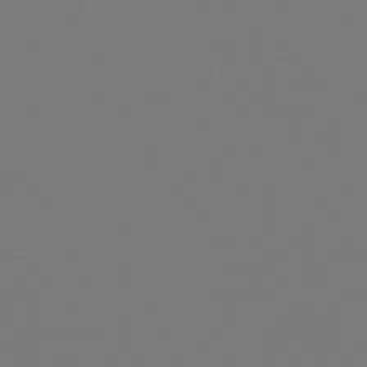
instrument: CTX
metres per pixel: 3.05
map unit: lHb
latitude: -46.3684
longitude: 74.4251
